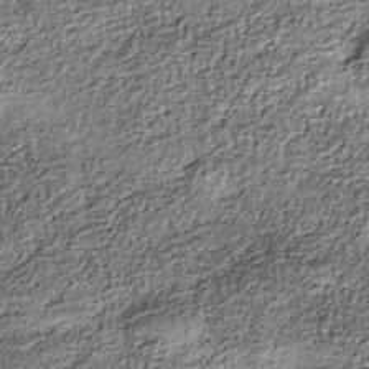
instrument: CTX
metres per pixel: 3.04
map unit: Nhe
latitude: -38.6141
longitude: -147.7450
